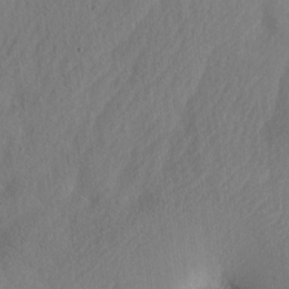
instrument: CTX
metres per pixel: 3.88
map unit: Htu
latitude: -2.7085
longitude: 168.4440
